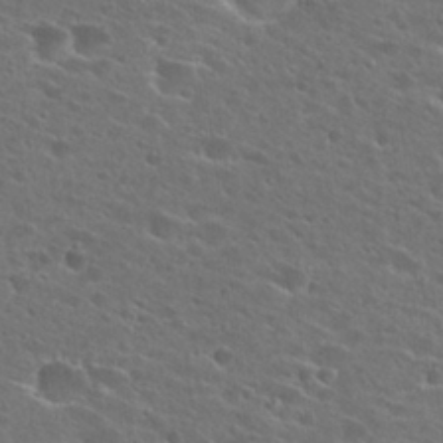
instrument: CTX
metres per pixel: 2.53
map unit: Hto
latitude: 26.3845
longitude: -45.2348
